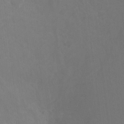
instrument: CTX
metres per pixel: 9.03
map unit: Ht
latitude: 1.8205
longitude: -25.5371
